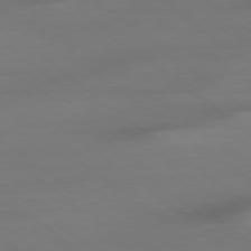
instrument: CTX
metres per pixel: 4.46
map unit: Ap
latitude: -79.2376
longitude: -92.3278
